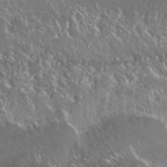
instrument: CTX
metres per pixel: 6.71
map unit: Nhu
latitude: 25.4048
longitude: -59.1781
